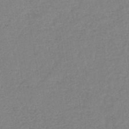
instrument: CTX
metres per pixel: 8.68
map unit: eHb
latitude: -40.8408
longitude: 80.5763
